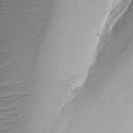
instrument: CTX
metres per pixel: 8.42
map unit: eHh
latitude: 10.7624
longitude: -74.0822
